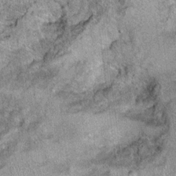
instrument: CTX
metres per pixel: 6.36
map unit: Ht
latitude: 10.1767
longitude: -38.7435
